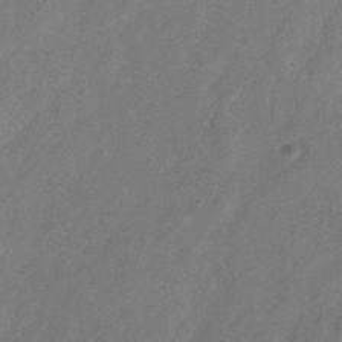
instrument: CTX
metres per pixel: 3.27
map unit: Hve
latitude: -33.9556
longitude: 90.3496
